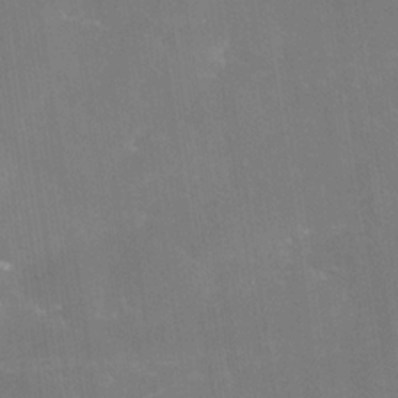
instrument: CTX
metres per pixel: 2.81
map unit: Nhe
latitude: -29.0864
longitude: -110.0822
